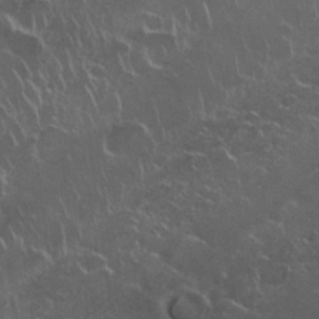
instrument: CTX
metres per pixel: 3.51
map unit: Nhu
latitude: 27.9906
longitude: -61.4615
